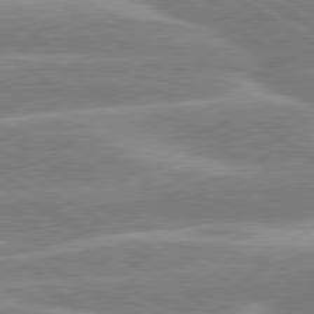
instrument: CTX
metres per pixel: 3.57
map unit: lApd
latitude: 80.2711
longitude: -130.8569
